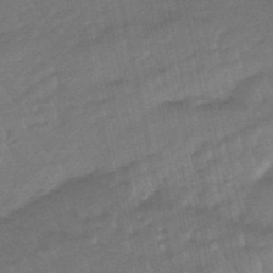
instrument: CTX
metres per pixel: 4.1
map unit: eHb
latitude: -48.1984
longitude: 86.5385
